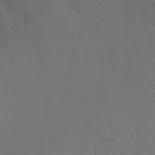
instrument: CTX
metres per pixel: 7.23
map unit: Ht
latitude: -7.6722
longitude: -32.3656
